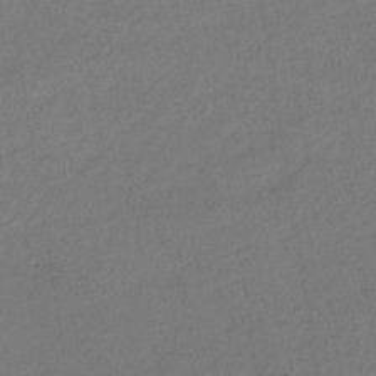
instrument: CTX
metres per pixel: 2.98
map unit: lHb
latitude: -37.5966
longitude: 71.2565
